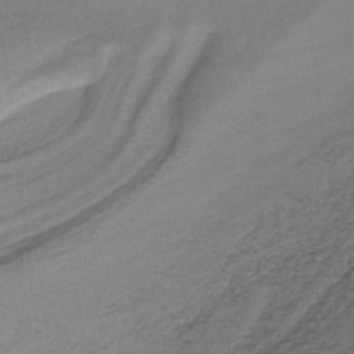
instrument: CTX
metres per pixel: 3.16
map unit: HNb
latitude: -35.1998
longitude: 60.0283
